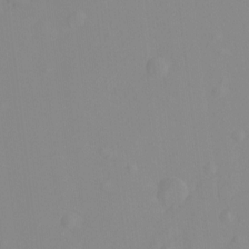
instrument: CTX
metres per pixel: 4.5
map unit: Hto
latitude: -8.0661
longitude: -41.1214
